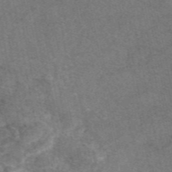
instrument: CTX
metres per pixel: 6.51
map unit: eAb
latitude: 47.7828
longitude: 108.0472
